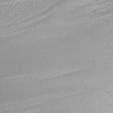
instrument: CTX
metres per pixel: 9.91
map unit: Nhu
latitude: -8.0283
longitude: -90.9136
